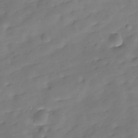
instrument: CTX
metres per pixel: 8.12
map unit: Hve
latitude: -29.7478
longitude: 92.0472
